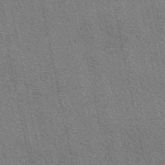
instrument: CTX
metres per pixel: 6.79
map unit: eAb
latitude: 49.0836
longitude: 116.0472
